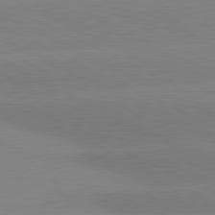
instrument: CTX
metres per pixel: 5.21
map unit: lApd
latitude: 81.0836
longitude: -151.4048
